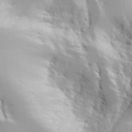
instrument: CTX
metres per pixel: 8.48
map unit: Aa
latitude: 24.8380
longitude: -126.8380
